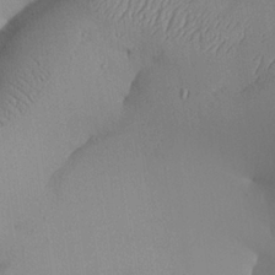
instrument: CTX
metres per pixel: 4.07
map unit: Aa
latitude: 25.2159
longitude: -128.4034
